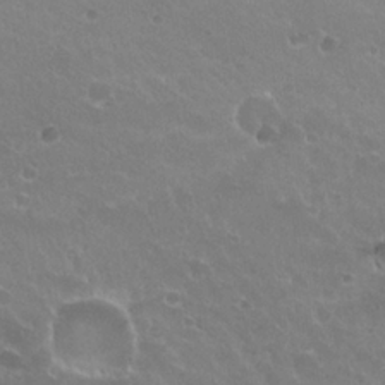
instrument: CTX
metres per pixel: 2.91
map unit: Hto
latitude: 23.4993
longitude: -31.9717
